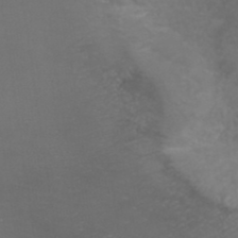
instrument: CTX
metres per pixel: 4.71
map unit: ANa
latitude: 38.7246
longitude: 23.7856
